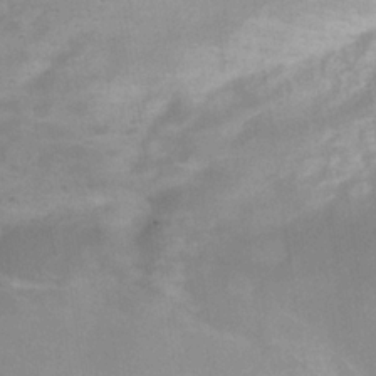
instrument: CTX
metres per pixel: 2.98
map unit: Hve
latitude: -31.6533
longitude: 93.7855
